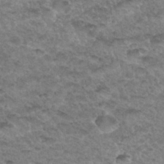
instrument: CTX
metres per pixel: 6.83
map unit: Hto
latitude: 33.9150
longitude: -48.6302
